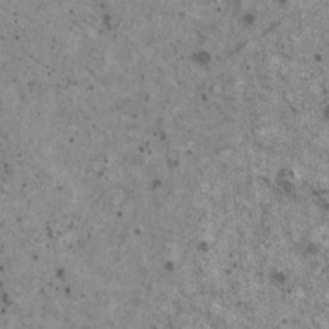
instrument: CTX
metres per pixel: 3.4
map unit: HNhu
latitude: 3.0458
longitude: 4.7652
